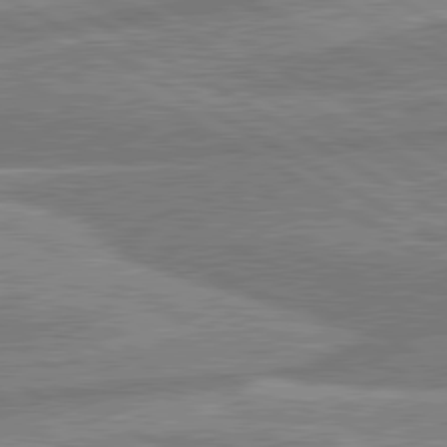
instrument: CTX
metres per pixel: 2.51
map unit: lApd
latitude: 80.6113
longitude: -170.4790
